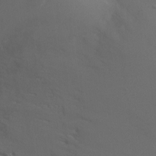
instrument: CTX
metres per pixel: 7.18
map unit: Ht
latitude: -5.3320
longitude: -25.2914
